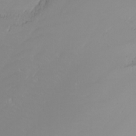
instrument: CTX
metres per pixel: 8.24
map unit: Nhu
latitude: -7.2376
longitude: -91.1403
